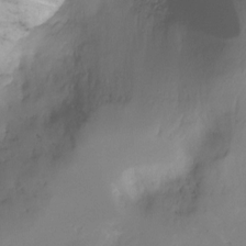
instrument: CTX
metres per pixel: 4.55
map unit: Ht
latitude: -11.7667
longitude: -46.7058
